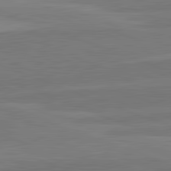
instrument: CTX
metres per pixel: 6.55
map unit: lApd
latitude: 82.4790
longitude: 137.5966
